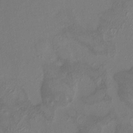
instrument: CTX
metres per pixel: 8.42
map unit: HNhu
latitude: 7.0836
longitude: -0.1577
